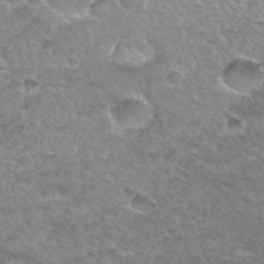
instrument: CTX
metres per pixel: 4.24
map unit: Hto
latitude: 33.2348
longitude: -48.4412
